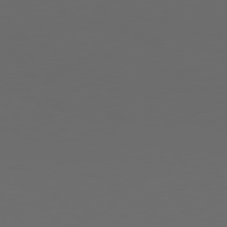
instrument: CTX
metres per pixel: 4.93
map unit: Hpe
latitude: 77.2348
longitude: -166.0444
